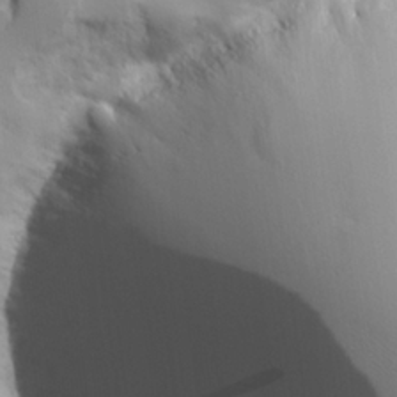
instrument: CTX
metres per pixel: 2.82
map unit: lHvf
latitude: 22.8947
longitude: 141.9178
